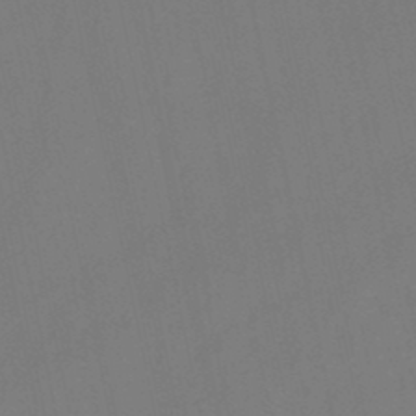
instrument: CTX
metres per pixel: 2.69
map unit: lHb
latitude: -47.2376
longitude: 61.4265
